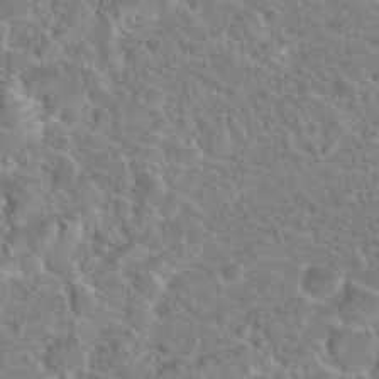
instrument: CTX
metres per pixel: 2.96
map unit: Hto
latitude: 23.1970
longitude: -45.7072
